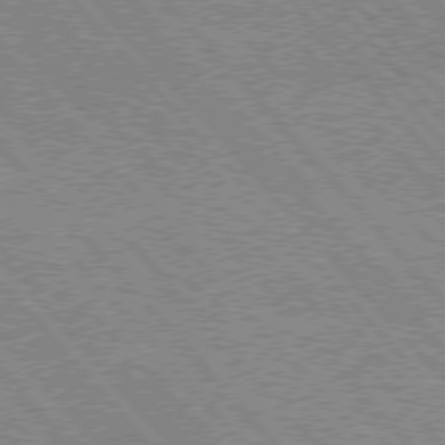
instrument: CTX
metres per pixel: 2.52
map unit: Hpe
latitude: 75.7639
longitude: -151.0458
